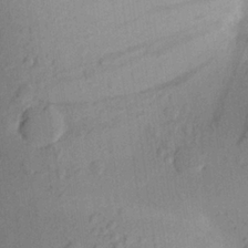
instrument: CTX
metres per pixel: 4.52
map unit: Aa
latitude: 22.8380
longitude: -147.3860
